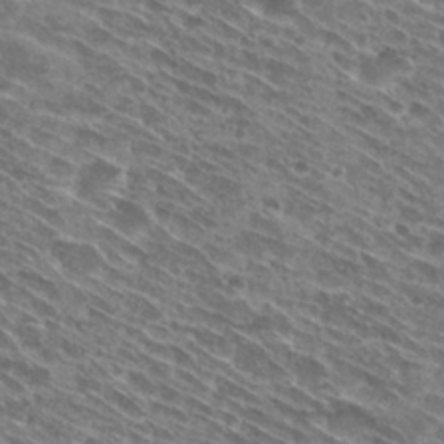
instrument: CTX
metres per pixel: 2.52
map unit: Hto
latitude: 28.8002
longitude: -44.7813
